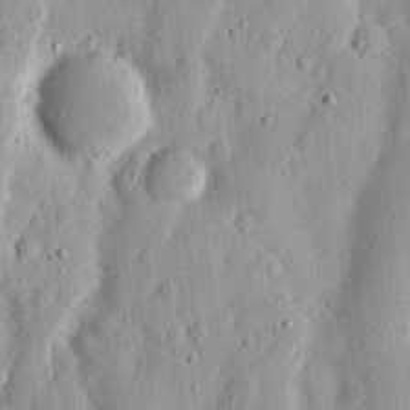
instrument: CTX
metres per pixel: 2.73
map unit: Ht
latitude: 12.7624
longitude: -74.0822
